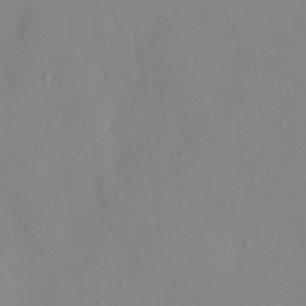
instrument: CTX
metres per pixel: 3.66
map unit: HNhu
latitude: 8.1767
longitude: -2.0633
